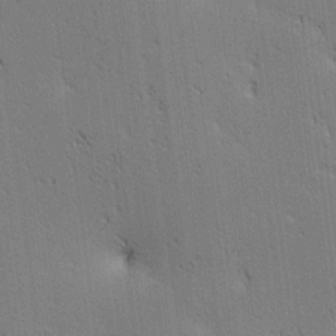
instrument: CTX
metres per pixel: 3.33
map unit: lAa
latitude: 12.5735
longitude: -107.7450
